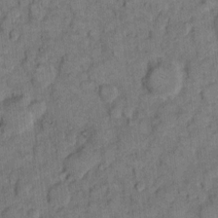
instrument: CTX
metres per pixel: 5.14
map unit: eHh
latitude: 8.7624
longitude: -63.6505
